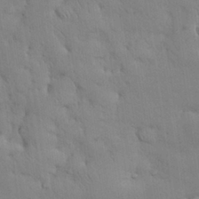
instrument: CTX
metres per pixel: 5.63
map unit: Nhu
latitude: 28.1389
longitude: -69.5938
